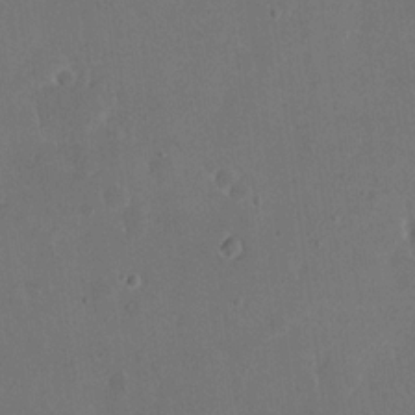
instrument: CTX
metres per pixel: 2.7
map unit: eHh
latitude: 19.5371
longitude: -64.9892
